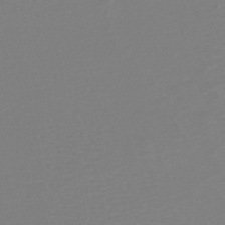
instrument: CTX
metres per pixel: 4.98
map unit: HNb
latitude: -45.5399
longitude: 54.6330
